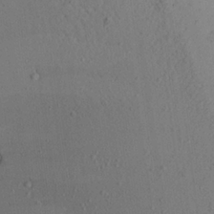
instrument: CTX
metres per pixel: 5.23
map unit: Aa
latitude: 24.6490
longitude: -144.6490
